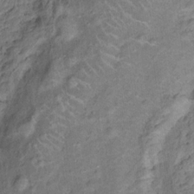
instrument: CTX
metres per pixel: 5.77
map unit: Ht
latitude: 14.1578
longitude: -40.4223
